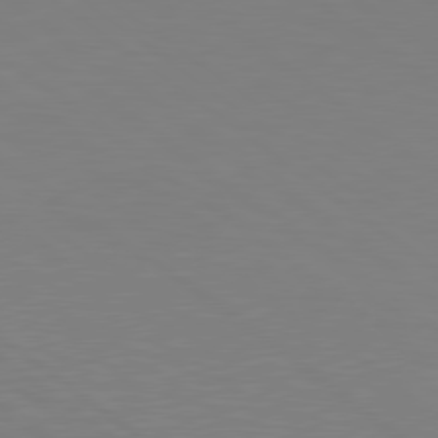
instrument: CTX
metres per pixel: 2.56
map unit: Hpe
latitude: 79.2348
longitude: -124.0822
